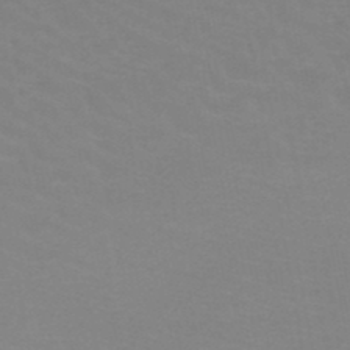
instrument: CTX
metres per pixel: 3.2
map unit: HNb
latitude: -48.2740
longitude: -46.2145
